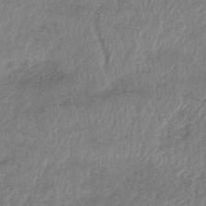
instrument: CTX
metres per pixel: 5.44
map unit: lHb
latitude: -41.7855
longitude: 80.8597
